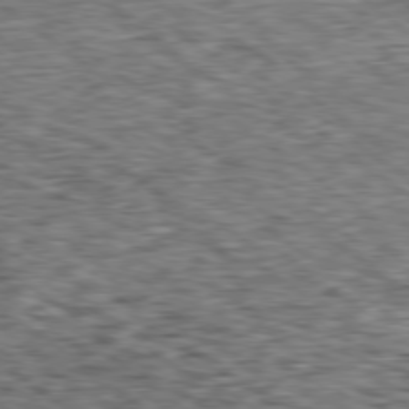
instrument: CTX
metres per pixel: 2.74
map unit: Ap
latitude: -79.1998
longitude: -76.4601
